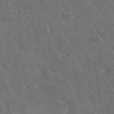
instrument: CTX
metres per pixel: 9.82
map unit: lHvf
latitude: 33.2537
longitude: -85.8206
